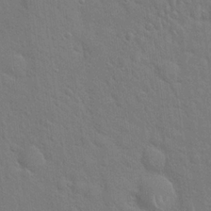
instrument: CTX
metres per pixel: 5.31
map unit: Hto
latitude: 21.2159
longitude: -51.9906
